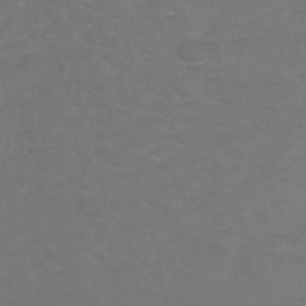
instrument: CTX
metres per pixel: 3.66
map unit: Ht
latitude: 1.4615
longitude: -32.8947
